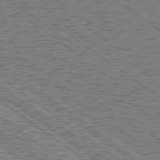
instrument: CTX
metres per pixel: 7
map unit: Hpe
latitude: 78.8947
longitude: -169.5371
